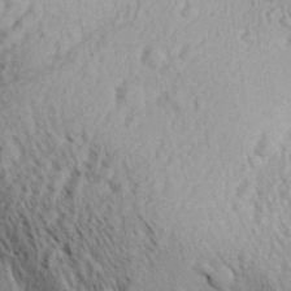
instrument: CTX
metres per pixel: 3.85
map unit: Aa
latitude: 29.9717
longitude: -138.5924
